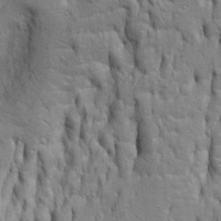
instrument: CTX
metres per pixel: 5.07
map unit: Htu
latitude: -5.3320
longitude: 151.2375
